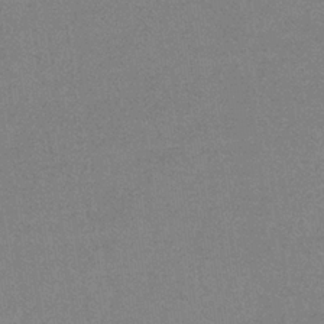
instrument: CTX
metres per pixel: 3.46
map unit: eHb
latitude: -32.9731
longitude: 67.9178
